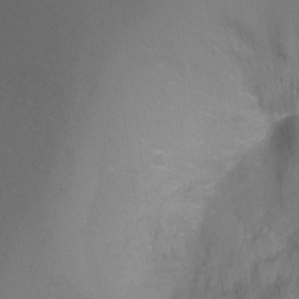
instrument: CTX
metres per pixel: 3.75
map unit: Ht
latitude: -7.6155
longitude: -35.1214
